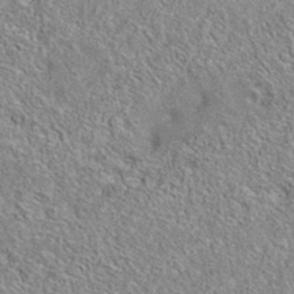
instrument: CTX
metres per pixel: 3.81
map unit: eAb
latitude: 35.9528
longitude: 112.6897
